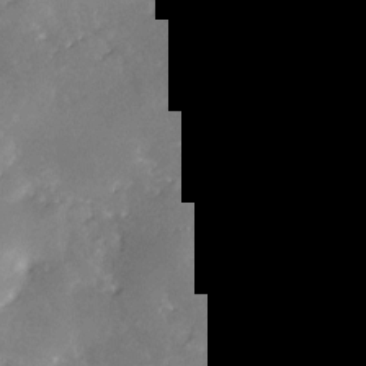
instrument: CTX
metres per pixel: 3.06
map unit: Nve
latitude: -25.0675
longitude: -109.1214
